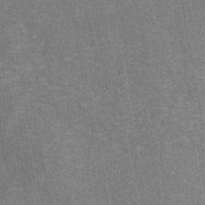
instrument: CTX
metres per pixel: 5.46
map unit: eAb
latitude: 42.8002
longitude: 106.6708
